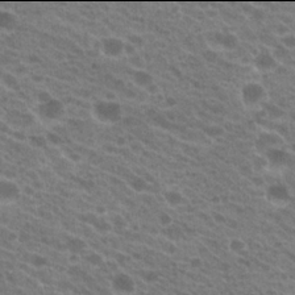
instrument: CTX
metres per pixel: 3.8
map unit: Hto
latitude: 21.9906
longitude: -38.1956
